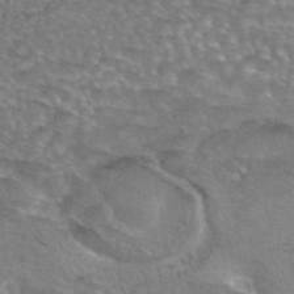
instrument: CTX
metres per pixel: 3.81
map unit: eAb
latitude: 44.6112
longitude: 103.9367
